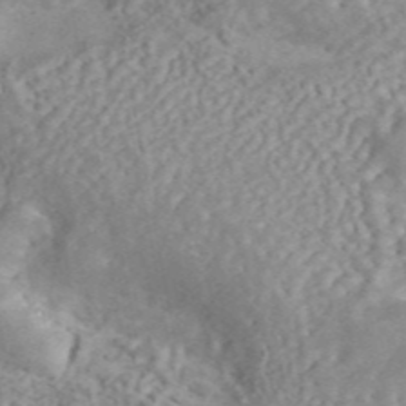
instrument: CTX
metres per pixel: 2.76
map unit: ANa
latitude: 45.7449
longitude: 24.8597
